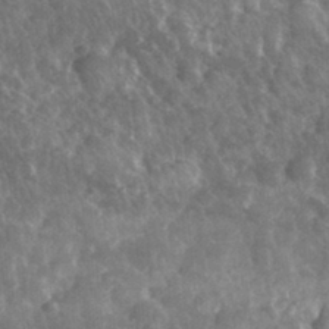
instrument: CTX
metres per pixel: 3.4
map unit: eHh
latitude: 32.2711
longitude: -71.4426
